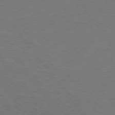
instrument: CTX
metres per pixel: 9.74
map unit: Hpe
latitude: 75.8205
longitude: -144.1955
